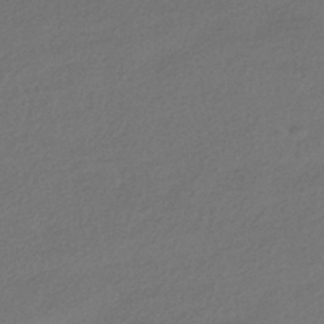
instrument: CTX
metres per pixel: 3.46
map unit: HNhu
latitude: -41.9556
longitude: 95.1809
